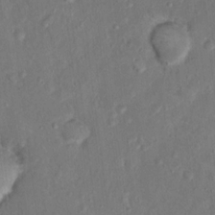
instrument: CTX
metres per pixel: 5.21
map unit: Hto
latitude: 12.1200
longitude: -36.6113
